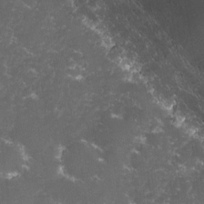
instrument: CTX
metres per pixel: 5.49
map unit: lHvf
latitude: -14.2740
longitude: -99.9150
